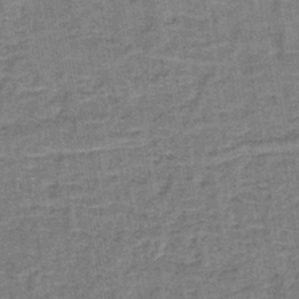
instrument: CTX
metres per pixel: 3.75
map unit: lHb
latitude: -40.4818
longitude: 57.1620
